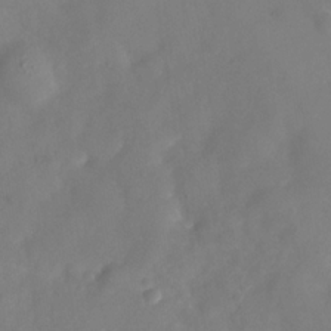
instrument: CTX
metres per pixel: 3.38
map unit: Nhe
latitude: -36.4440
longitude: -87.0458
